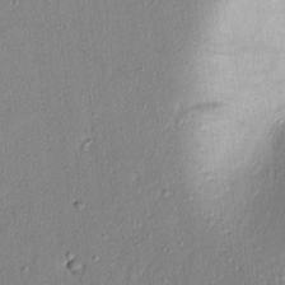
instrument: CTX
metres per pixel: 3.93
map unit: lAvf
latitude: 6.9892
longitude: 168.0283
